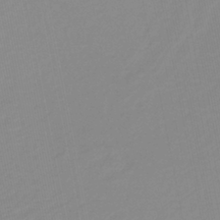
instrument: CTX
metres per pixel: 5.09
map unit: lHb
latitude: -40.7274
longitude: 63.4454
